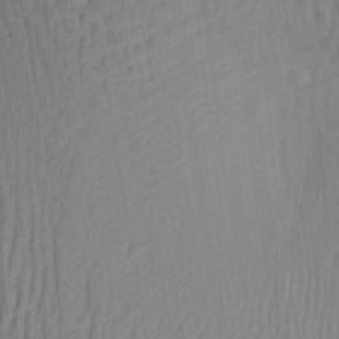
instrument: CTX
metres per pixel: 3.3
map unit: Aa
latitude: 28.6679
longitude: -138.6113
